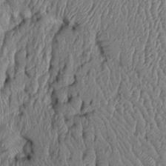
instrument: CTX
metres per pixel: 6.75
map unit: Htu
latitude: -6.2928
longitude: 154.9541
